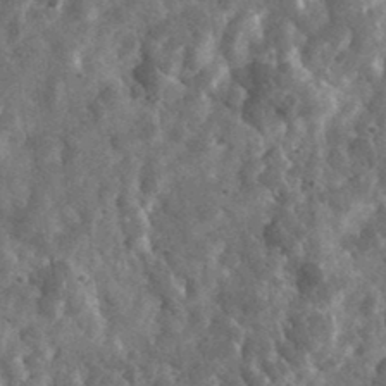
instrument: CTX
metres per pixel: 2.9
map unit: lHvf
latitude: 35.9150
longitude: -87.6883
